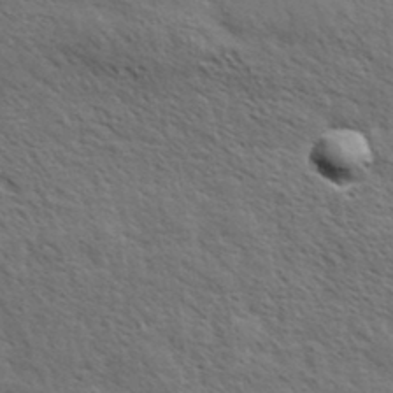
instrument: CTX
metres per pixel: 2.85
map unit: eHh
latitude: 34.4790
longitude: -140.8002
